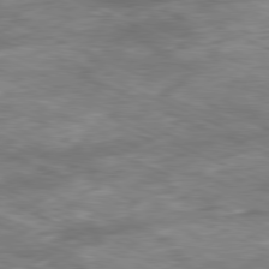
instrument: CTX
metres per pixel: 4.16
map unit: Ap
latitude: -81.0487
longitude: -90.2145
